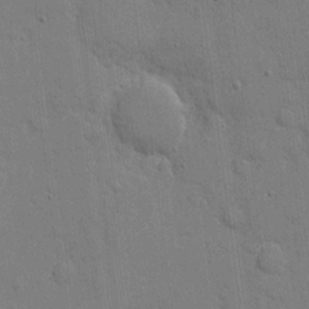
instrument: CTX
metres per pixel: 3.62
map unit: eHh
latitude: 8.0444
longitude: -67.5749
